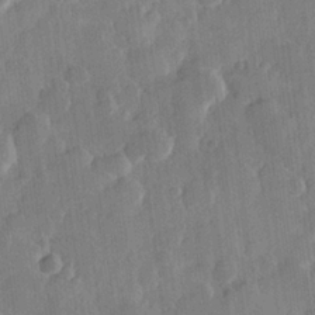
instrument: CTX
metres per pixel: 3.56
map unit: Hve
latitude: 23.2159
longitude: 148.8030
